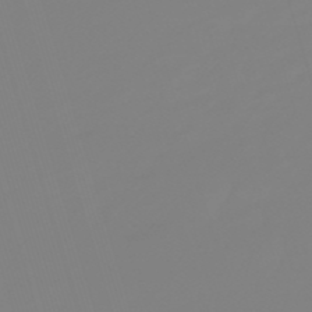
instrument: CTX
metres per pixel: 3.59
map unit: lHb
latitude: -49.7100
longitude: 81.7289
